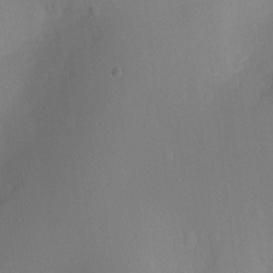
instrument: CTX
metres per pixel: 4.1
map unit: Ht
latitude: -8.9919
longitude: -23.9150
